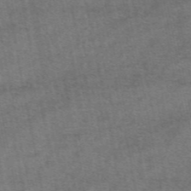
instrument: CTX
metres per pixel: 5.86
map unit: eAb
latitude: 47.5938
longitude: 103.6722
